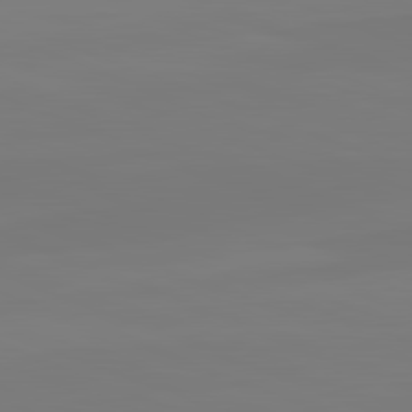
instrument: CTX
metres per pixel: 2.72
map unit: lApd
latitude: 82.2900
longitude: 146.7463
